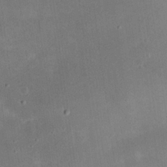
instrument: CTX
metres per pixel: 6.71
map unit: eHh
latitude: 25.0269
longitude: -68.1767
